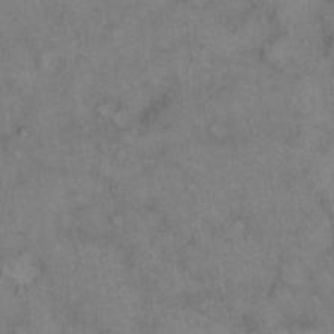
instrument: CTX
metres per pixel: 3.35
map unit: eHh
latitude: 14.3468
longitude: -63.9528
